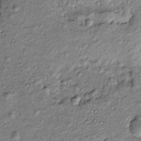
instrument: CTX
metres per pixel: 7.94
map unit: Htu
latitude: -7.9556
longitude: 177.4077
